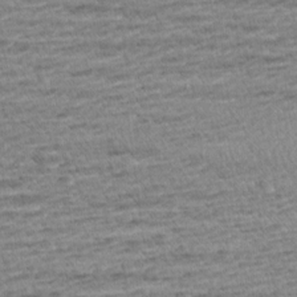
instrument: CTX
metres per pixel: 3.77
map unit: Aa
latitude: 6.5924
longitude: -136.6680
